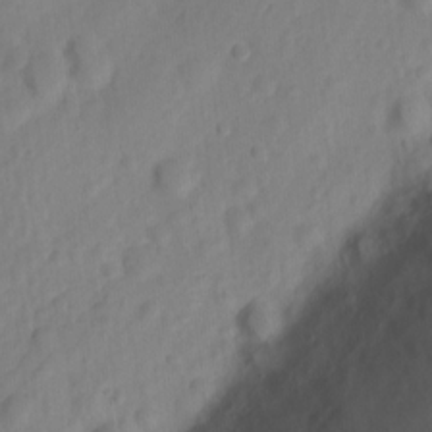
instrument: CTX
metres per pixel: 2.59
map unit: Nve
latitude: -21.5588
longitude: 106.4251
